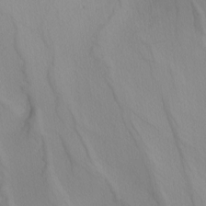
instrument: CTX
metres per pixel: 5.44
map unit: Nhu
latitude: -4.8030
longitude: -93.8772
